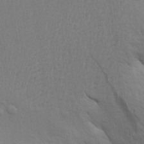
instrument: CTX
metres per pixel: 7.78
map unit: Aa
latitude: 22.6868
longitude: -148.3467
